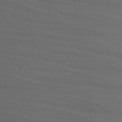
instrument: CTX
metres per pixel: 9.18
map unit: Nhu
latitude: -6.7274
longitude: -81.7639
